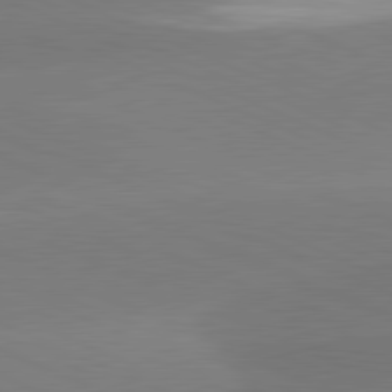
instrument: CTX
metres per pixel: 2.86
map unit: lApd
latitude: 81.4993
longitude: -155.9528
